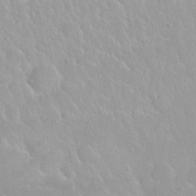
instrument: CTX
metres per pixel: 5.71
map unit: Nhu
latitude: 29.7260
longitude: -55.5371
